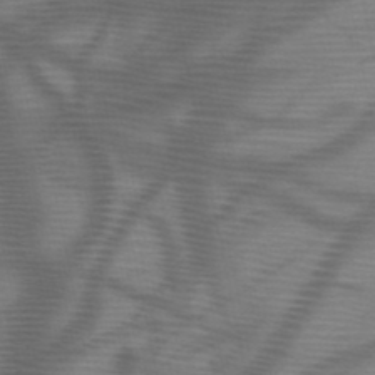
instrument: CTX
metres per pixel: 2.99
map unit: HNb
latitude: -47.7099
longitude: -41.2159
